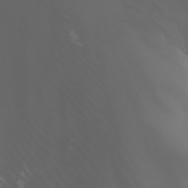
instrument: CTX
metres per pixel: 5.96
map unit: Nhu
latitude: -7.1431
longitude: -85.9150
